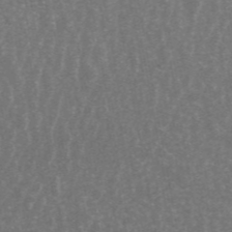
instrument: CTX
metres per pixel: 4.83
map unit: ANa
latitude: 45.5560
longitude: 30.8597
